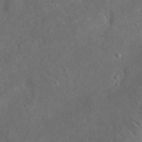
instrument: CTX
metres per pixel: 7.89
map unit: eHh
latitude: 24.7057
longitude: -67.6693
